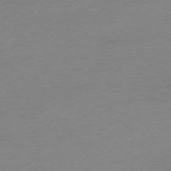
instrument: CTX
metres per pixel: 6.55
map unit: Ap
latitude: -76.0094
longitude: -72.2901
